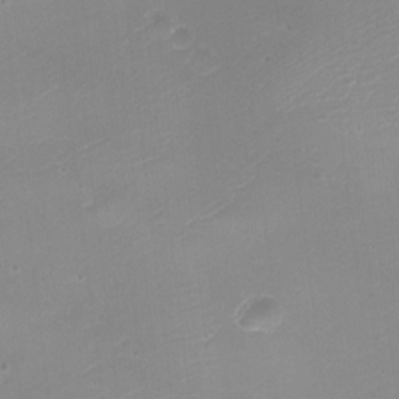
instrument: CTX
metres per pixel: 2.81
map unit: Aa
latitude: -8.7274
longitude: -71.5371
